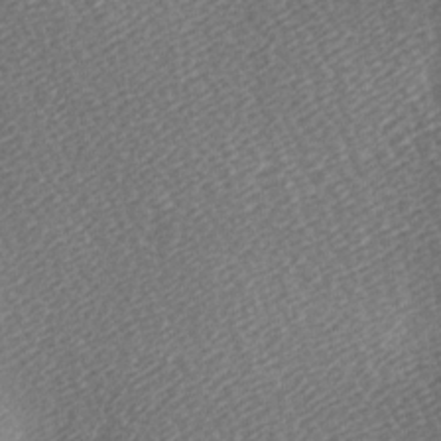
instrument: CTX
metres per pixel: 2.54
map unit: lAa
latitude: -5.6155
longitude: -121.4238
